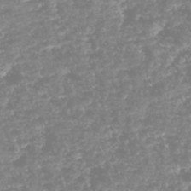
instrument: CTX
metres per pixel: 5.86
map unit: HNhu
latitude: -48.5385
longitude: 29.0109
